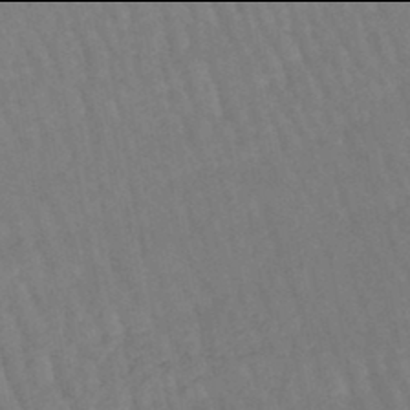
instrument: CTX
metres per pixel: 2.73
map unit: eHb
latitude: -46.0094
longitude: 80.4818
